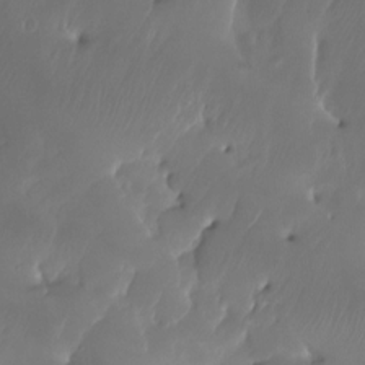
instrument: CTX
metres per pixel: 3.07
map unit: HNhu
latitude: -24.3495
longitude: 50.8408
